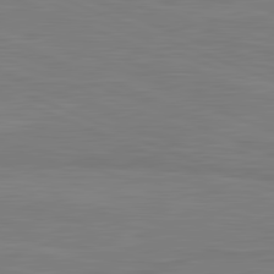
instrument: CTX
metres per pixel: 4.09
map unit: lApd
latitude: 81.8961
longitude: -169.1592
